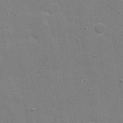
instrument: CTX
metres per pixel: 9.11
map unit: eHh
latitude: 20.6302
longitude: -63.9528
